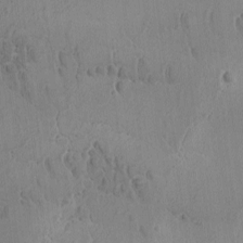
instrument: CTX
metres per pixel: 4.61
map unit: Ave
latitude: -8.7841
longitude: -122.1767
